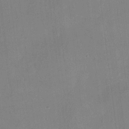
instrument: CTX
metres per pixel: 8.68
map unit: eHh
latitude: 5.0269
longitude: -68.2901
